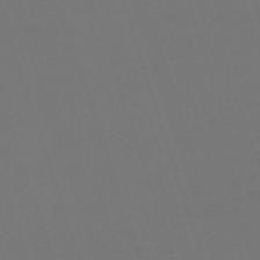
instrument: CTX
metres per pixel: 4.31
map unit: eHh
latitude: -63.6722
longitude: 53.3887
